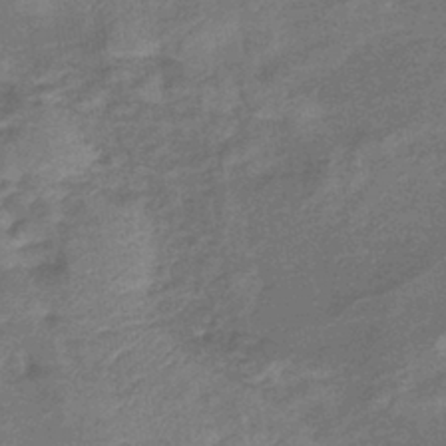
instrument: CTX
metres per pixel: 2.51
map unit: lHb
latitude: -42.4817
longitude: 80.5763
